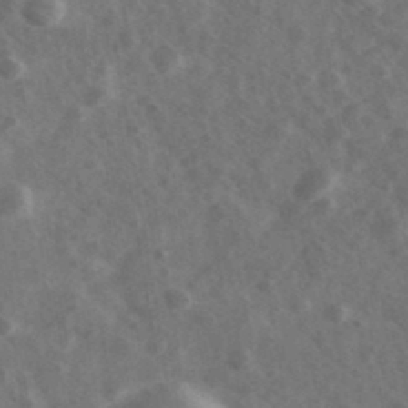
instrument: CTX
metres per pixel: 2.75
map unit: Ave
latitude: 38.4412
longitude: -107.3860
